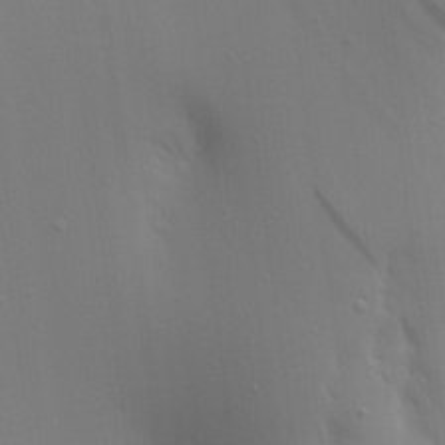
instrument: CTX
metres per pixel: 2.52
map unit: Aa
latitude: 20.9703
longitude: -143.1403
